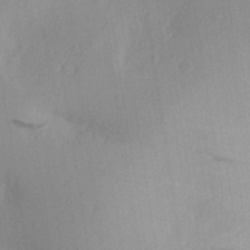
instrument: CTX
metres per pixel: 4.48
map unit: Aa
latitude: 26.3656
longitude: -147.9906
